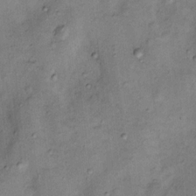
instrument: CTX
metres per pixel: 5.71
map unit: Nhu
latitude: 11.2348
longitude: -28.7813
